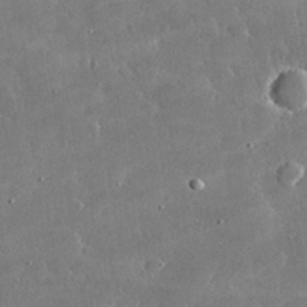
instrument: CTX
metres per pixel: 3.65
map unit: lHvf
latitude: 31.0081
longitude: -93.7449
